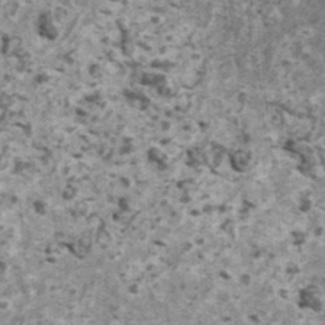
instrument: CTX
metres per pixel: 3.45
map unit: HNhu
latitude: 1.4048
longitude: 4.8030
